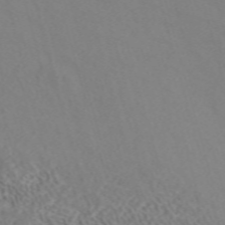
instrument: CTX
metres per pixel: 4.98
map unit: ANa
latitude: 41.4804
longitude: 33.5399
